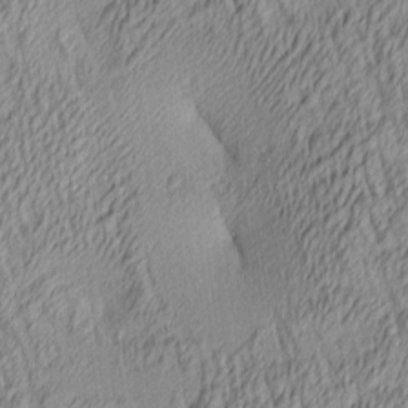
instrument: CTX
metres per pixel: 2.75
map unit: lAa
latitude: 4.1011
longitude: -115.6127
